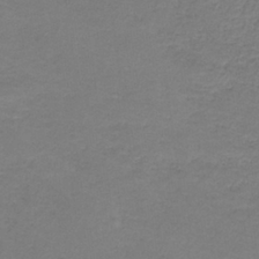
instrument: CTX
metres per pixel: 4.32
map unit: eAb
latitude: -36.6329
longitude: 53.1431
